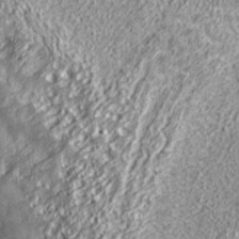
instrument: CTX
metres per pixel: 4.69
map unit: ANa
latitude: 36.3845
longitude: 17.7667
